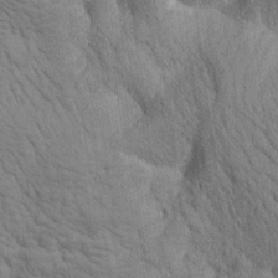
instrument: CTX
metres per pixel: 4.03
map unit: Htu
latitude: 0.0822
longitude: 174.1983
